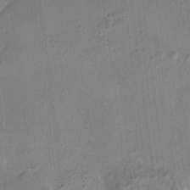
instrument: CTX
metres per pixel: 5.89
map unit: HNhu
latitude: 4.7624
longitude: 8.6896
